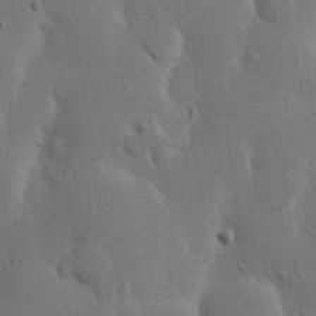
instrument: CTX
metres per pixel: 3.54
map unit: Nhu
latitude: 19.1592
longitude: -75.2726
